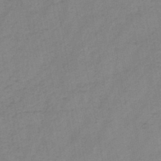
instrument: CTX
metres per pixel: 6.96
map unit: HNb
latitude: -46.2928
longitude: -38.2900
